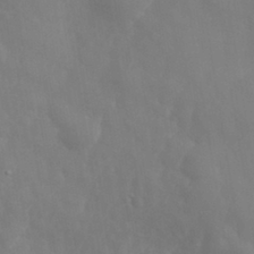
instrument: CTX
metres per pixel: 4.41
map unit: eHh
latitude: 31.4994
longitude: -58.4223
